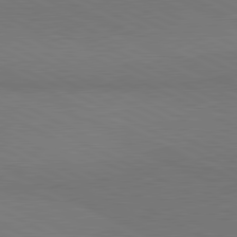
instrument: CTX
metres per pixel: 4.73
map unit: lApd
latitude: 81.1403
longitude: 149.2187
